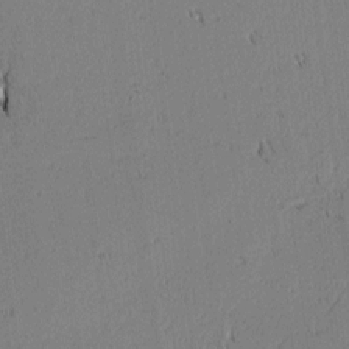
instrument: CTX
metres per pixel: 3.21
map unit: lAvf
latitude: 1.7071
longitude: -106.9325
